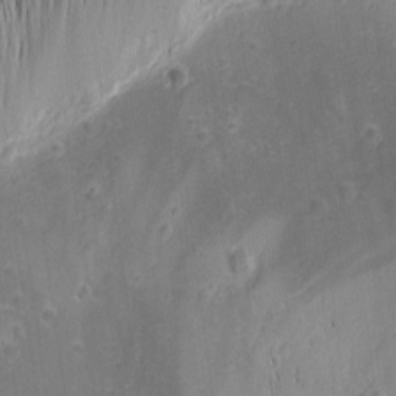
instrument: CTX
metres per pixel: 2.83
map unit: Nhu
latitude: -5.5021
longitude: -152.1767
